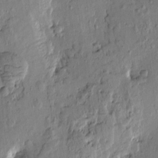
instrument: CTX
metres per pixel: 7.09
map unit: Htu
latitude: -0.2551
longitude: -176.5168
